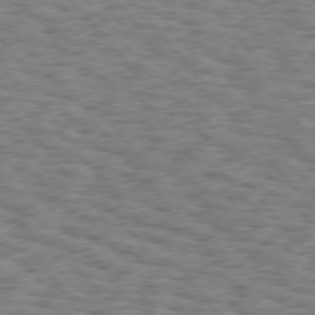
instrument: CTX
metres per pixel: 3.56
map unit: Hpe
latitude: 75.8772
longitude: -135.2915
